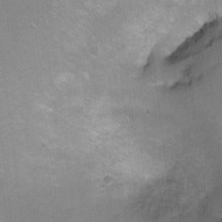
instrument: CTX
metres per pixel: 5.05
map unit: Ht
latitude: -4.9541
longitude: -36.1956
